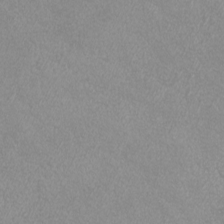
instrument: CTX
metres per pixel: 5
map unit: eHh
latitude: -7.0864
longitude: -77.4615
